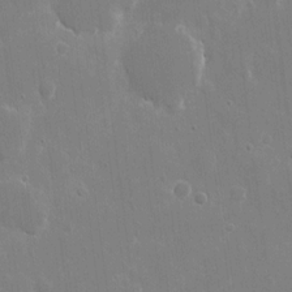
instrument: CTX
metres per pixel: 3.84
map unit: eHh
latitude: 10.0444
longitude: -69.8583
